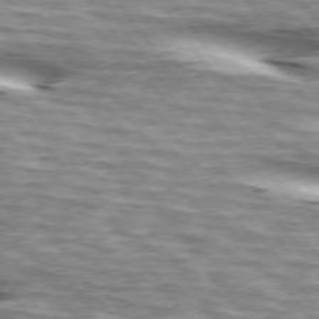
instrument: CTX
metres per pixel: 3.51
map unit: lApd
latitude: 74.3278
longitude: -58.7624
